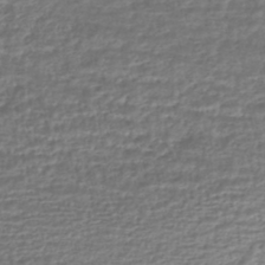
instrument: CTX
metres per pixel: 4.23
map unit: HNhu
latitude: -45.3699
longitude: 97.5210
